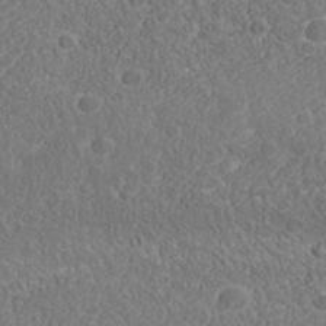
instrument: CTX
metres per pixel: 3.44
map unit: Nhu
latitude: -39.5588
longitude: -83.9528
